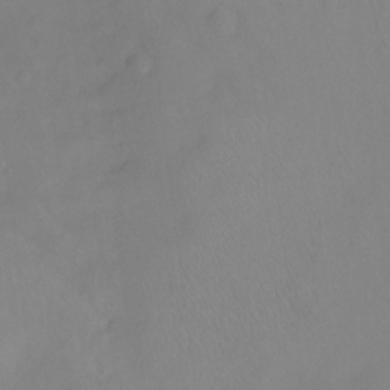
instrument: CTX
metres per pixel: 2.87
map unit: Ht
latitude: -15.1809
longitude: -42.8002
